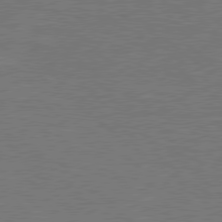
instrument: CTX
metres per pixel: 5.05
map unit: Hpe
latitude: 78.8191
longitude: -123.5938
